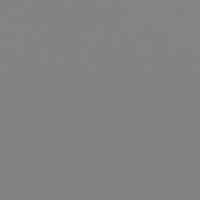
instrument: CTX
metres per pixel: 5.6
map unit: HNb
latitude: -48.7652
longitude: -50.5734
